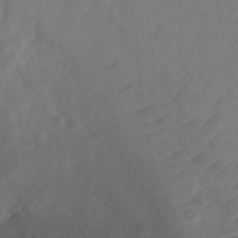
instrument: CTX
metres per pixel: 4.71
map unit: Ht
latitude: 5.4993
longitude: -30.3468
